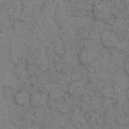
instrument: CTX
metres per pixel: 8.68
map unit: eHh
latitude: 9.2348
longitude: -62.9514
